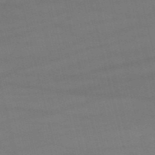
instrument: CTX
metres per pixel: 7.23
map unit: HNb
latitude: -52.9163
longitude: -37.9528
